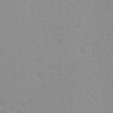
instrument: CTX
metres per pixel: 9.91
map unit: Nhu
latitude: 27.9150
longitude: -52.2712
